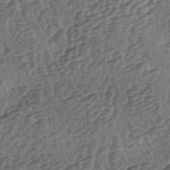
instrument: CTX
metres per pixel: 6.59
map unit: lAa
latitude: -3.9367
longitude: -122.7246
